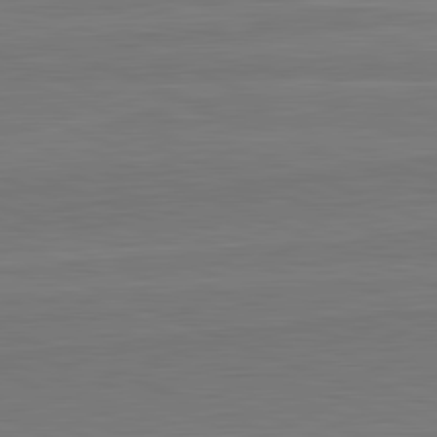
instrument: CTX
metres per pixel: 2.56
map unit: lApd
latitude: 82.4034
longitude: 166.3873
